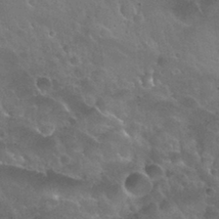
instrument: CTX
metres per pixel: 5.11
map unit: Nhu
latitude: 31.0081
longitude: -54.4790
